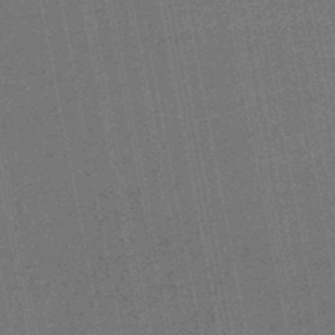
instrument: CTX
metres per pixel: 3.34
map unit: HNhu
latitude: -48.1984
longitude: 99.2187
